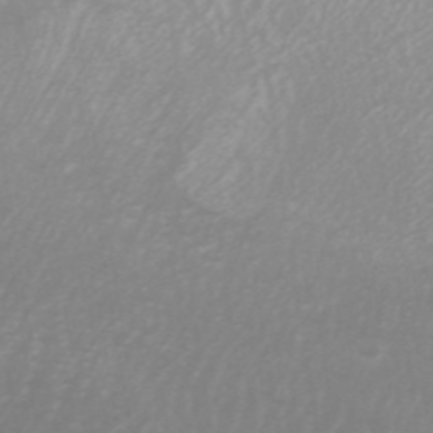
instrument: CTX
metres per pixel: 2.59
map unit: ANa
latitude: 44.5734
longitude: 29.2943
